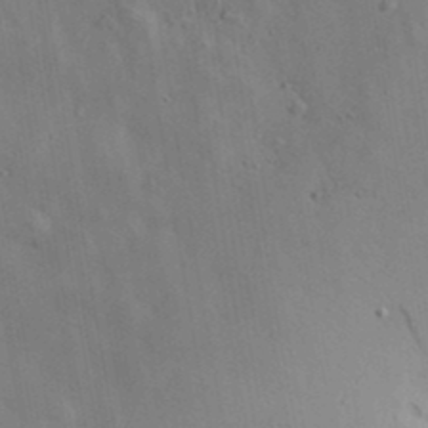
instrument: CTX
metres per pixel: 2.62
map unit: Aa
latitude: 19.1970
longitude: -140.4412
